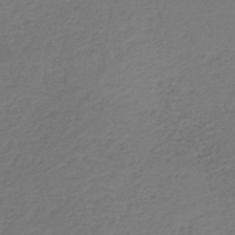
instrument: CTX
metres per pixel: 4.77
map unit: lHb
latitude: -43.8989
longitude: 69.8422
